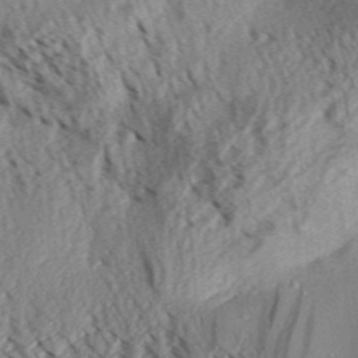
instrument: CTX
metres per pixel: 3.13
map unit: Aa
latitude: 31.7261
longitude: -137.4049
